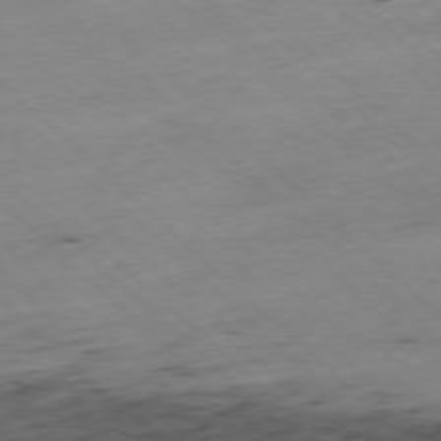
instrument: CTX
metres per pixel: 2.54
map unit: Ap
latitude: -77.8989
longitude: -60.7435
